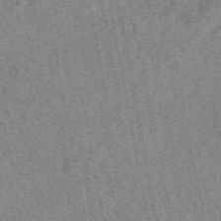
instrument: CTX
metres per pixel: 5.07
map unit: eAb
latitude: 49.0269
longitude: 109.8422
